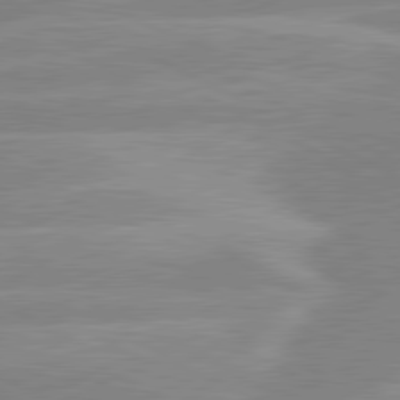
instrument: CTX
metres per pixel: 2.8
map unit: lApd
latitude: 80.7246
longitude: -124.8191
